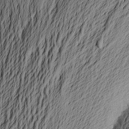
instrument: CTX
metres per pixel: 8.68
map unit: Aa
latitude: 23.3671
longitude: -149.8961
